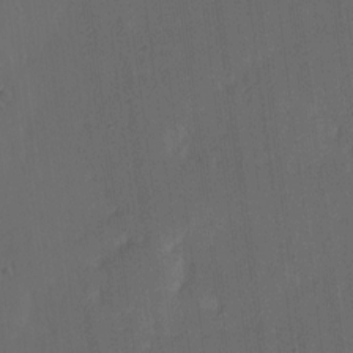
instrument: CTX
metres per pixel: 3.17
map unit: Ave
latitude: 13.6505
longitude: -106.7435
